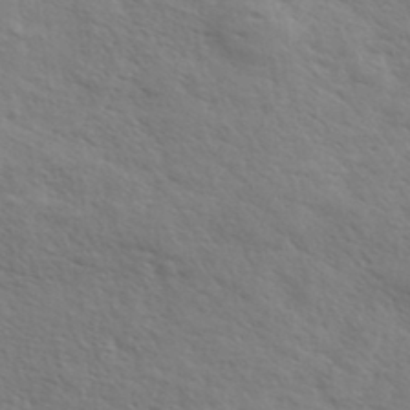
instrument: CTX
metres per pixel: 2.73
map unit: eHh
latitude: 36.0822
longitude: -139.8394
